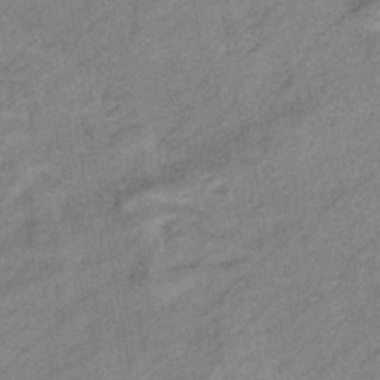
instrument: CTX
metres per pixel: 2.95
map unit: eHb
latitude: -40.9919
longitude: 82.3684
